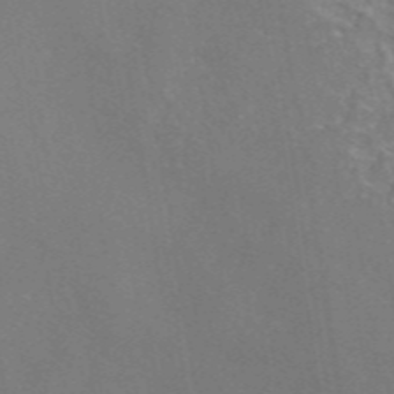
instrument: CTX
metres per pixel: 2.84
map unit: eAb
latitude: 46.5357
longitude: 111.4265
